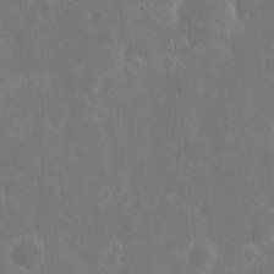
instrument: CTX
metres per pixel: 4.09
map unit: eHh
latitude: 9.8017
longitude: -71.8583
